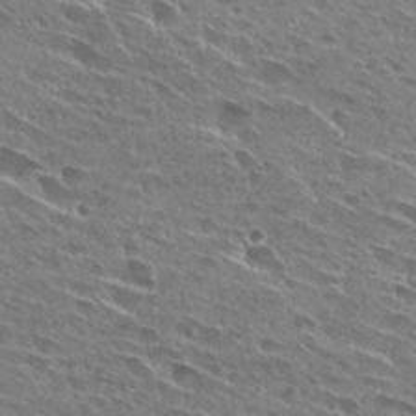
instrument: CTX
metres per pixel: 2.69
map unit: Hto
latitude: 27.7639
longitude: -43.9528
